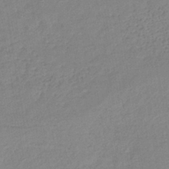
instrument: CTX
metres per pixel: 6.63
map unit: lHb
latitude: -40.9353
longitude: 73.1053
